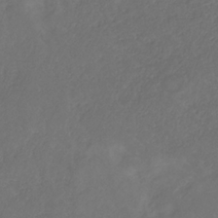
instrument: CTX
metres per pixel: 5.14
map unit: HNb
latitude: -31.1053
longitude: 62.6518
